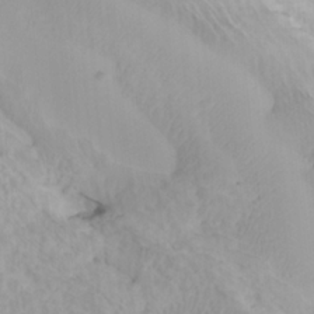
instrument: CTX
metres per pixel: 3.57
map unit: Htu
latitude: -7.6155
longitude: -66.3278
